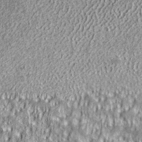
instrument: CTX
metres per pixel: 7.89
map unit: ANa
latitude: 36.3845
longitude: 17.8045
